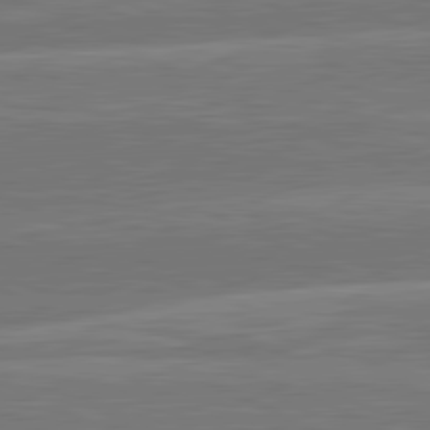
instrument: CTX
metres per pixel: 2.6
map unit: lApd
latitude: 81.5749
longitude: -134.9702
